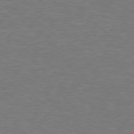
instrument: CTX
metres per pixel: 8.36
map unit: Hpe
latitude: 78.4601
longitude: -152.2145
